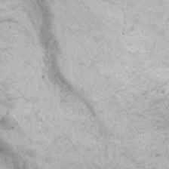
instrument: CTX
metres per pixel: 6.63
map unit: Ave
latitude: 18.5734
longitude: -132.5735
